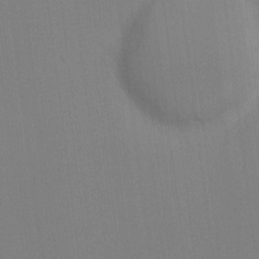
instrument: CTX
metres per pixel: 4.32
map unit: eHh
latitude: -4.3873
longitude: -79.6316
